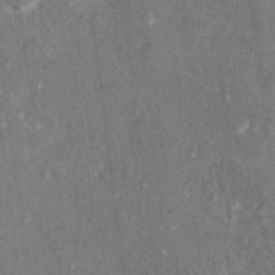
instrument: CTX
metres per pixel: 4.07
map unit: Hto
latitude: 10.8758
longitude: -37.3670
